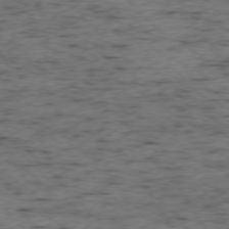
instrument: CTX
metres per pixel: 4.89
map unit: Ap
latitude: -76.4818
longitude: -91.1592
